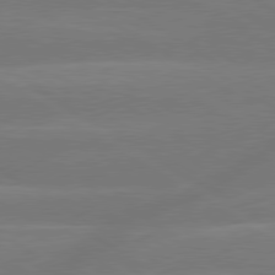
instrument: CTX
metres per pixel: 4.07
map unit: lApd
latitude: 79.7450
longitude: -143.6505
